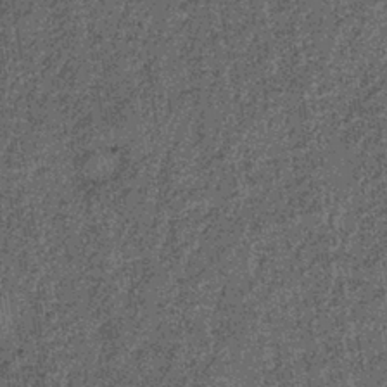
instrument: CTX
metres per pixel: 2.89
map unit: lHb
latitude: -39.7666
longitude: 64.2929
